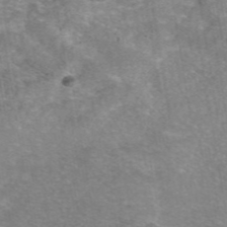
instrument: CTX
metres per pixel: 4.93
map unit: eAb
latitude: 46.4979
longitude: 102.7085
